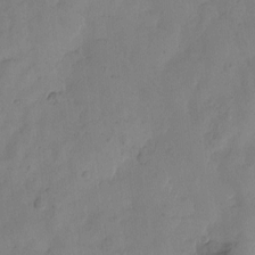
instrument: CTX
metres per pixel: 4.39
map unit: Htu
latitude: -3.2942
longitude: -176.5923
